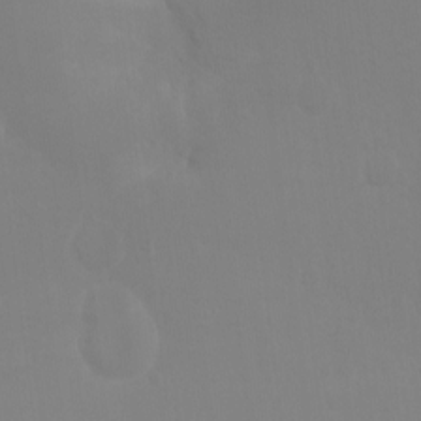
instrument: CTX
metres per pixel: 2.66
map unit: Hto
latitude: -8.7085
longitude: -45.7449
